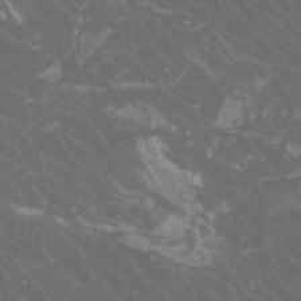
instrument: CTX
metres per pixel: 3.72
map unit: Htu
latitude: -11.6344
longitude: -73.1025
